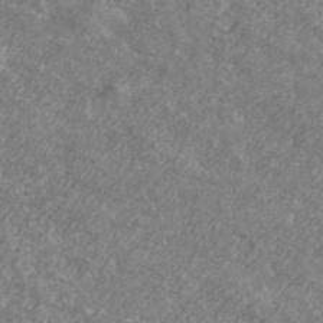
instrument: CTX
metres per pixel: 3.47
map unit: Ave
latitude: 39.8583
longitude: -110.1767
